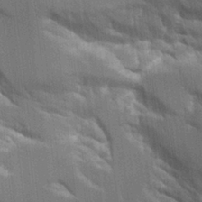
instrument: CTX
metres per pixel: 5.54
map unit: Aa
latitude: 11.0836
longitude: -125.9339
